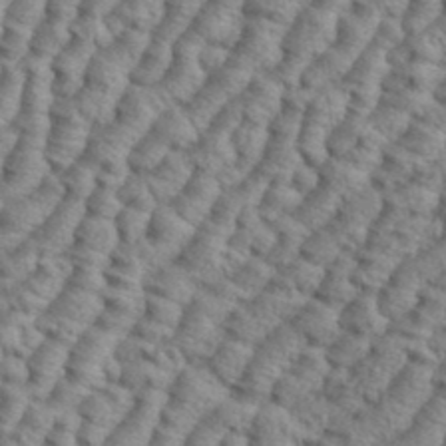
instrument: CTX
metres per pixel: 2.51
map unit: eHh
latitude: 37.4238
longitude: -137.1403
